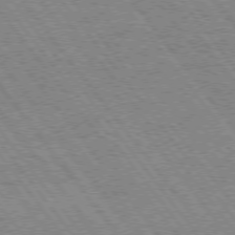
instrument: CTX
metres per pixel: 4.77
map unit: Hpe
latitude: 74.4034
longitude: -139.9150
